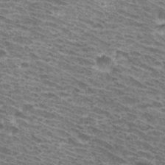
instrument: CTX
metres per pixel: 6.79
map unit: Hto
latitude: 32.3089
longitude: -41.6882
